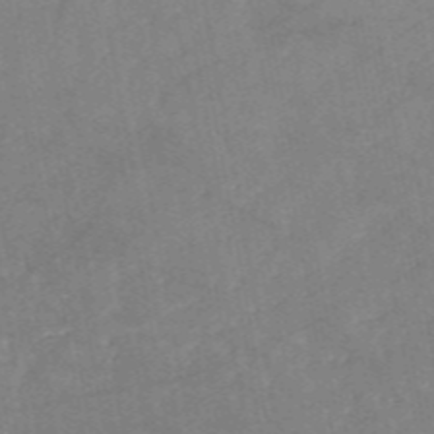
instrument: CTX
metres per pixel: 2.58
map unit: HNb
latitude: -55.7478
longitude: -39.8394
